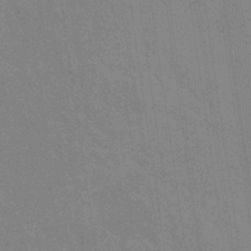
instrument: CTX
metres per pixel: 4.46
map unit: eHb
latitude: -36.6329
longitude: 76.3684
